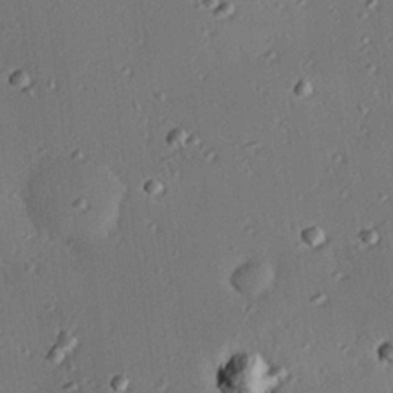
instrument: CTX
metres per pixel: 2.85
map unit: eHh
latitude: 23.2159
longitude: -90.9703
